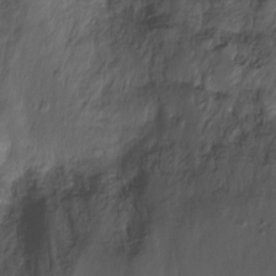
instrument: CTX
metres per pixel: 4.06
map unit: Nhu
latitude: -7.6722
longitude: -40.5167
